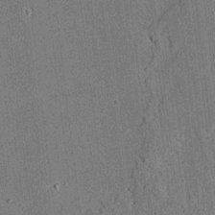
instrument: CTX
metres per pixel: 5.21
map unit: lAvf
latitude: 4.6679
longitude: 169.7099
